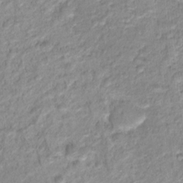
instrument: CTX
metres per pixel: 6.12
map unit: Hto
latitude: 16.3656
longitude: -37.2348
